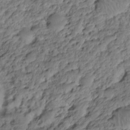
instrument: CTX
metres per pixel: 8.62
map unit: HNhu
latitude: -21.0108
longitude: 85.6532
